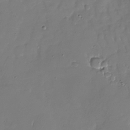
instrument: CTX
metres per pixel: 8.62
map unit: Nhu
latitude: -27.7477
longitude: -59.1403
